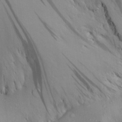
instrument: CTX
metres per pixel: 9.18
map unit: Aa
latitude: 25.0836
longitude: -145.0269
